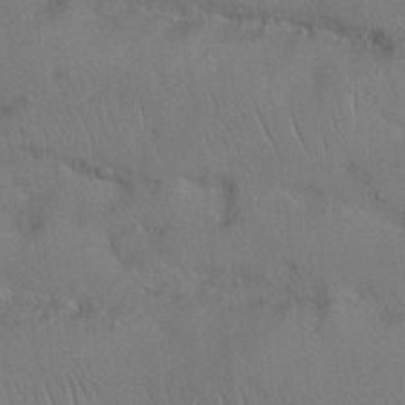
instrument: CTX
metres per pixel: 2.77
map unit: Nhu
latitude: 26.2334
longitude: -70.7813
